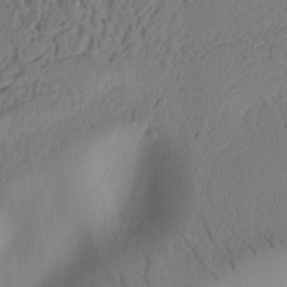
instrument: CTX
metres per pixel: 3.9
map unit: Ht
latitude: 9.8961
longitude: -74.9892
